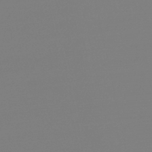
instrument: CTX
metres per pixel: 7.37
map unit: lHb
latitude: -45.4454
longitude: 59.6154
